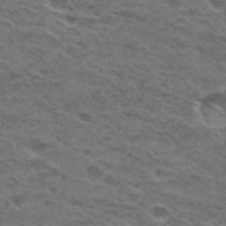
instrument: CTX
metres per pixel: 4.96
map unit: Hto
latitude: 29.9339
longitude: -47.9906
